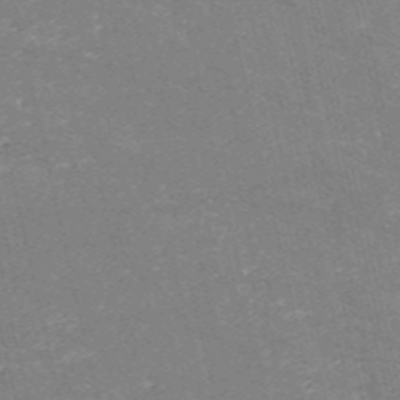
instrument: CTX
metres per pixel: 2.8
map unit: HNb
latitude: -54.5196
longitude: -38.4223
